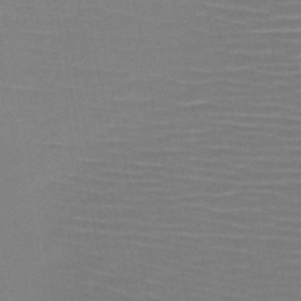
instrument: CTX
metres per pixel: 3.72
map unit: HNb
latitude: -46.5762
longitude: -44.8758
